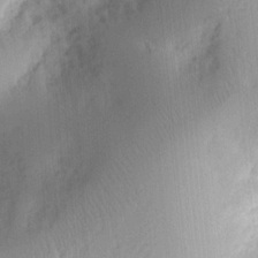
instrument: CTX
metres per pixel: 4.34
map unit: Ht
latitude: 8.8380
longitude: -75.0270
